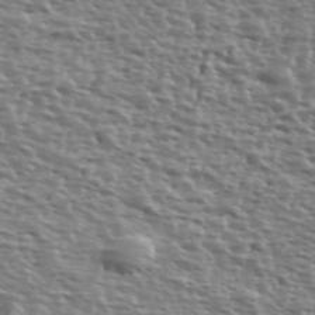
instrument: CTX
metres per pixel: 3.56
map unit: Ave
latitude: 39.2348
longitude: -112.1389
